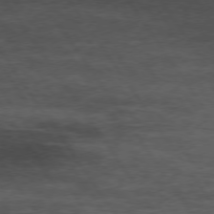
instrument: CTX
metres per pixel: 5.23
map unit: Hpe
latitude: 74.1767
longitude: -142.6680
